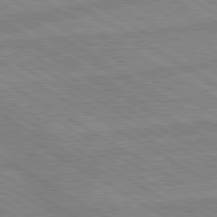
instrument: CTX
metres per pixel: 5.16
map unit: lApd
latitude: 80.1389
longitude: -175.9717
